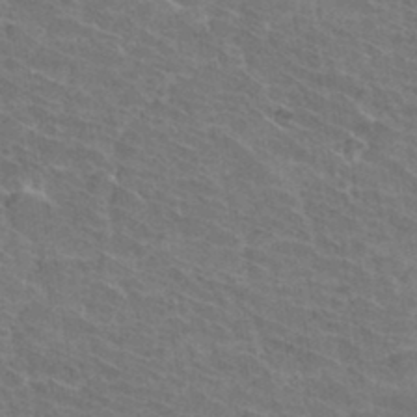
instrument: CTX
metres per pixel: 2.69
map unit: Hto
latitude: 33.9528
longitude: -41.8205
